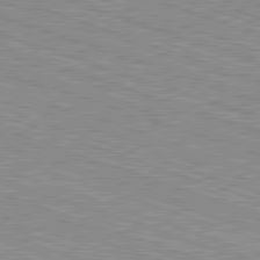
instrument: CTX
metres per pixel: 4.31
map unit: Hpe
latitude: -82.7652
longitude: 8.6518
